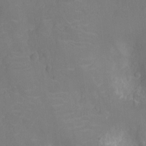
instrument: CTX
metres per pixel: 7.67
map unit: Nhu
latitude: -11.1242
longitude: -21.4805
